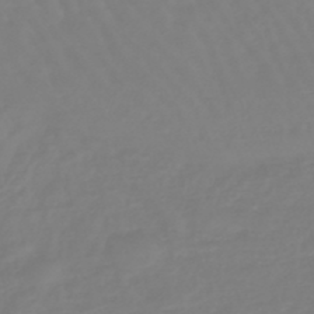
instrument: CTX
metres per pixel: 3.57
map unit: eHb
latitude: -45.6911
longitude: 81.2754
